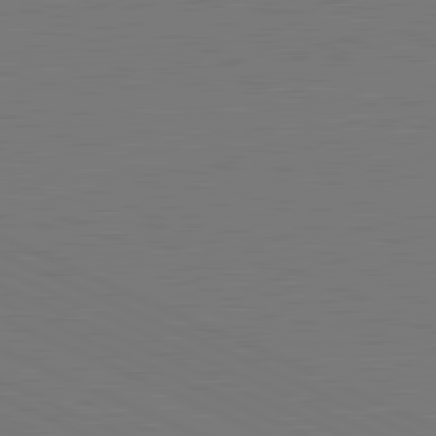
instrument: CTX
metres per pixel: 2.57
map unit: lApd
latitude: 81.6694
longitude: 149.8234
